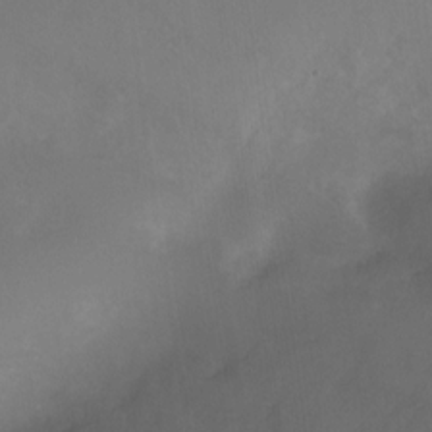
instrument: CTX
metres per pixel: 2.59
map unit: Nhu
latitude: -12.5196
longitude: -41.2914
